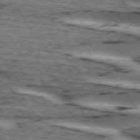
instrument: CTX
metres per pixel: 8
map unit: lApd
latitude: 74.3845
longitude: -75.2348
